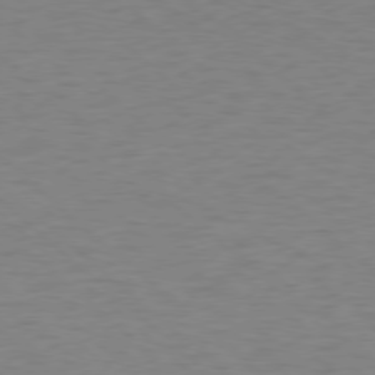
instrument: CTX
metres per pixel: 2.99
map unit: Ap
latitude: -78.1794
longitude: -68.2334
